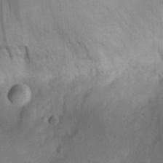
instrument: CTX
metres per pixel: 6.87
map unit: eHh
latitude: 24.3467
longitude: -70.2900
